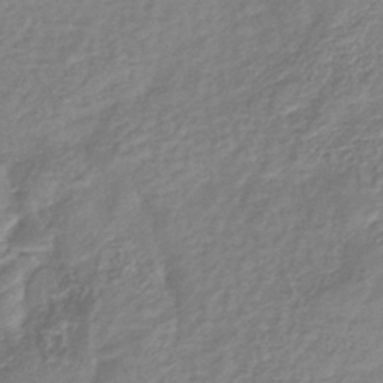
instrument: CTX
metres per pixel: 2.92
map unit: eHb
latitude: -40.2172
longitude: 78.5951
